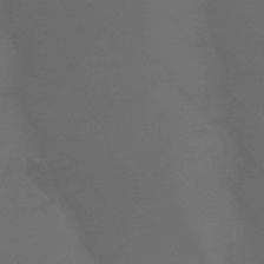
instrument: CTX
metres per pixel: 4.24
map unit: lHb
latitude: -43.4832
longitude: 75.3321
